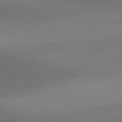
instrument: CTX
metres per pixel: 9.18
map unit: lApd
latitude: 80.6490
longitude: 137.5210
